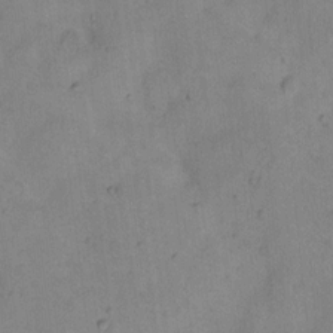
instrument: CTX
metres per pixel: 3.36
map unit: Nhu
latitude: 11.2726
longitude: -28.4790
